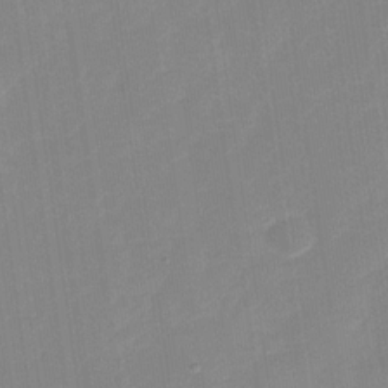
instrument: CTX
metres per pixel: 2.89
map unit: Nhu
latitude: -28.8786
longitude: -65.6694
